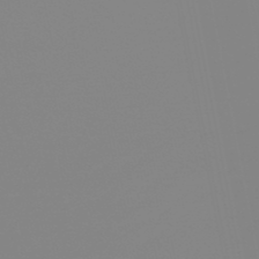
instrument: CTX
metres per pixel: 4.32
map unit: eHb
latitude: -49.0676
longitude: 84.7274
